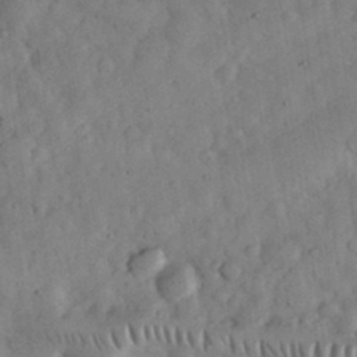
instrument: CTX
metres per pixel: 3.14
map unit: eHh
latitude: 34.2333
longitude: -69.3860
